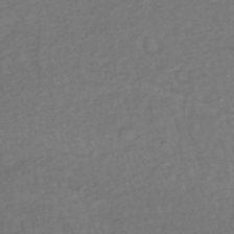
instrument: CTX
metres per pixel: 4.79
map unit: lHb
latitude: -37.8611
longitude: 70.0661
